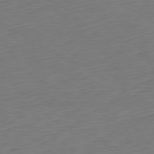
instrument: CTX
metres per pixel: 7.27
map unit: Ap
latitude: -80.8219
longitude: -67.6505
